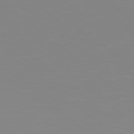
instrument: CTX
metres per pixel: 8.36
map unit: Hpe
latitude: 78.5357
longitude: -141.5560
